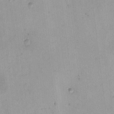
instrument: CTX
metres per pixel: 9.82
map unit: HNhu
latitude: 5.5560
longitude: 3.9367
